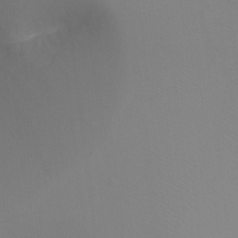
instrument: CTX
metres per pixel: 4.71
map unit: Ht
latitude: -6.8786
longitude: -32.4790
